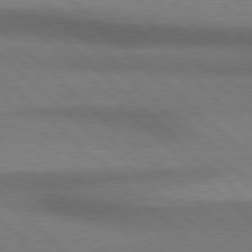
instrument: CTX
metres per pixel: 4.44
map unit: Hpe
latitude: 77.5182
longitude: -156.8757
